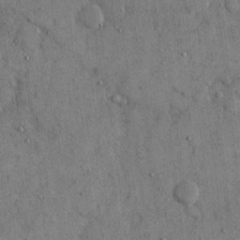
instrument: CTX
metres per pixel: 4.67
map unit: eHh
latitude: 14.3279
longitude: -68.2523
